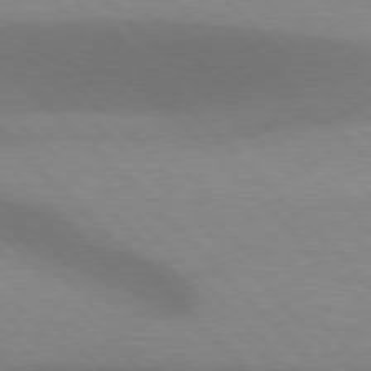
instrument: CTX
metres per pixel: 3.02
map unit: lApd
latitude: 76.9136
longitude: -59.8205
